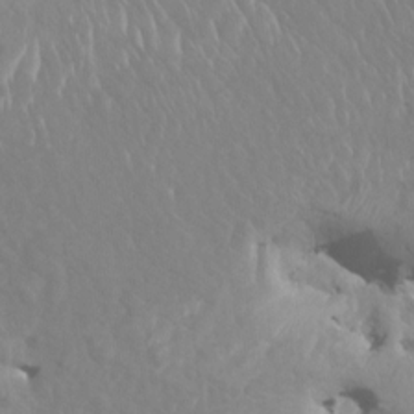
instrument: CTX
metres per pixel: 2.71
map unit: HNhu
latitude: 7.6694
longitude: -1.8016
